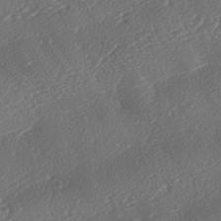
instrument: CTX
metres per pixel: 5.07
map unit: lAa
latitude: -2.5762
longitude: -128.1389
